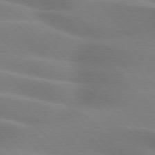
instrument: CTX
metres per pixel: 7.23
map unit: lApd
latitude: 75.6127
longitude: -61.3292
